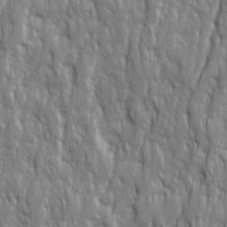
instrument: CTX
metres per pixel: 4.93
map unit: Ave
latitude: 16.0444
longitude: -134.4034
